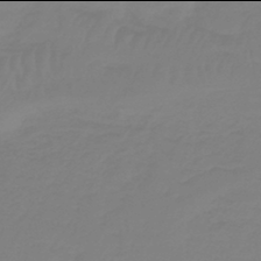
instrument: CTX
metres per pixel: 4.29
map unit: lHb
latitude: -42.0094
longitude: 63.8422
